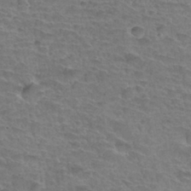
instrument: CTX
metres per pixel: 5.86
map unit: Hto
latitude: 34.5734
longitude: -44.0822
